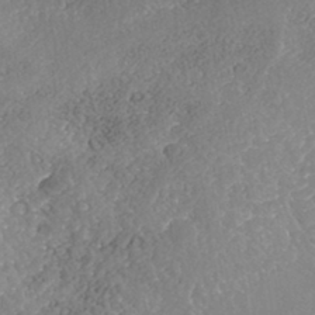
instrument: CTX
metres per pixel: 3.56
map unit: Nhe
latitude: -41.3509
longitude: -110.8947
